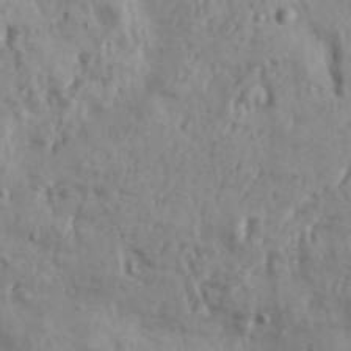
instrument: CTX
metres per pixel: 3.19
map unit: Aa
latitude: 30.8947
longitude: -136.3279
